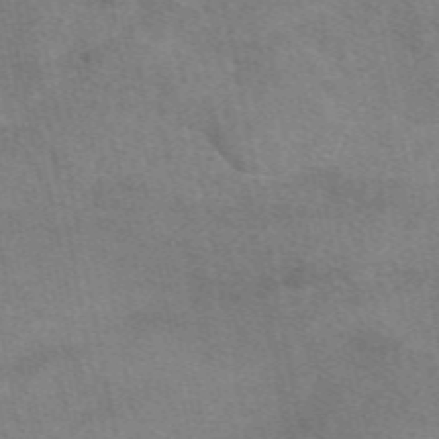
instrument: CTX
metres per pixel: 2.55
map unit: eAb
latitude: 49.0647
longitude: 121.1809
